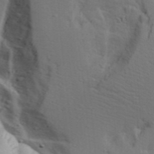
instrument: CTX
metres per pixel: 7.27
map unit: Aa
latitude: 18.0444
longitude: -125.7827
